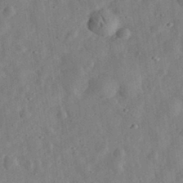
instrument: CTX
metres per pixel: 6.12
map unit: eHh
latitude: 33.2159
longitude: -75.8205
